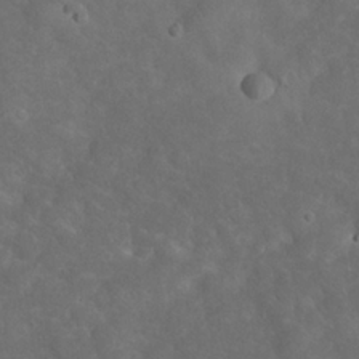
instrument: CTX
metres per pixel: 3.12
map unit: eHh
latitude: 24.7624
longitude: -67.6693
